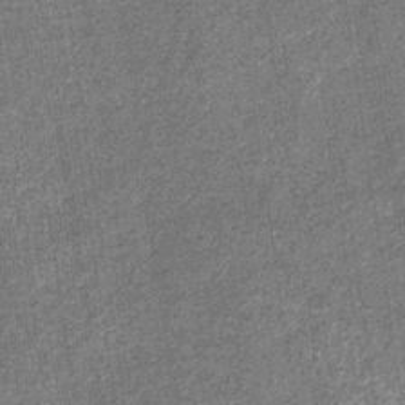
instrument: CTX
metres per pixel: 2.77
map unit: eHb
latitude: -30.9164
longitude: 70.7463
